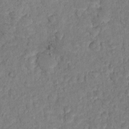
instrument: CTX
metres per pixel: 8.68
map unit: Hto
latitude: 12.6869
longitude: -37.3860
